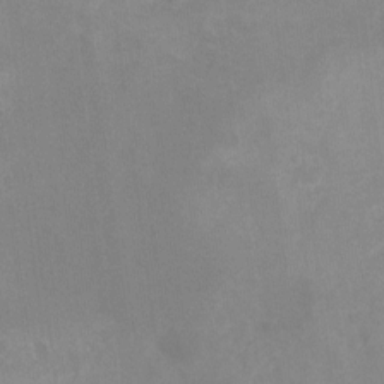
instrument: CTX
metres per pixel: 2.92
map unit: Hto
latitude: -7.2754
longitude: -39.5749
